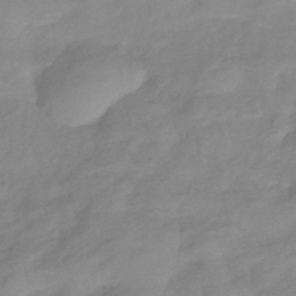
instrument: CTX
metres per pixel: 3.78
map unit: eHb
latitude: -40.3873
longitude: 81.0298
